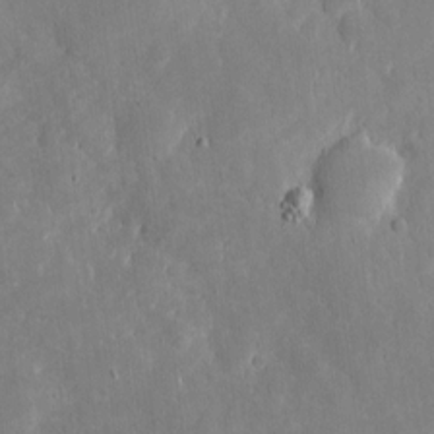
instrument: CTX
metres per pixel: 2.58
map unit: eHh
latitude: 5.9150
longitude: -70.2333
